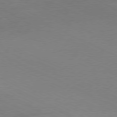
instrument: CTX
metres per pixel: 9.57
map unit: Ap
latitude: -77.7856
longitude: -74.3278
